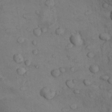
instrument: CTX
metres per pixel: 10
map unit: Nhu
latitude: 8.8758
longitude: -25.1592
